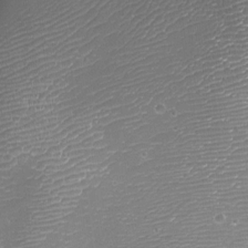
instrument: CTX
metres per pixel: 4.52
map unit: Aa
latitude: -8.3306
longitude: -71.6316
